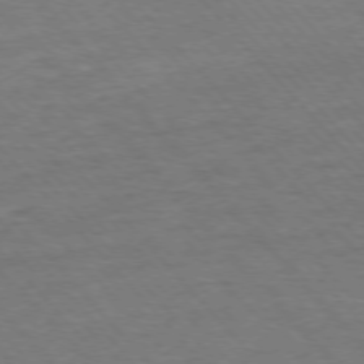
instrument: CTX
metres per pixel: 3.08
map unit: Ap
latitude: -76.6330
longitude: -95.5749
